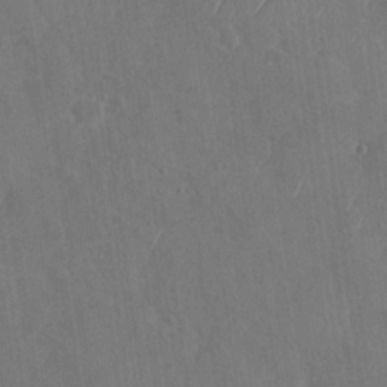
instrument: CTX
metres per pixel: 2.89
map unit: Nhu
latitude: -29.3132
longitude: -59.8017
